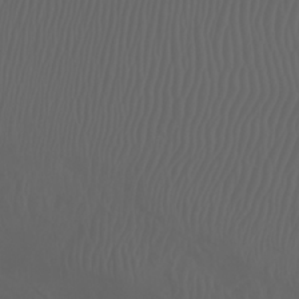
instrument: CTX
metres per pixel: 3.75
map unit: Nhu
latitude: -7.1620
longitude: -85.0081
